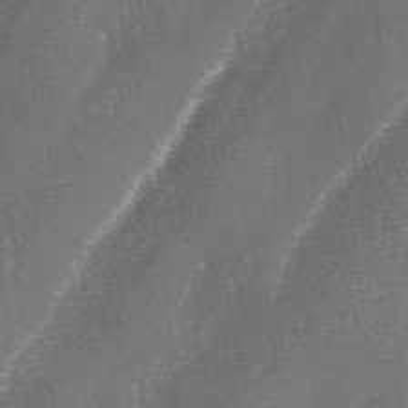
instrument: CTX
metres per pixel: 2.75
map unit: lAa
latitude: -4.2928
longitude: -128.8947
